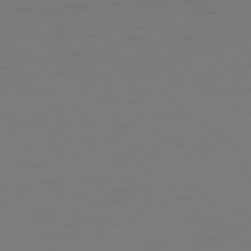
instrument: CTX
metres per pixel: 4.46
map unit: Hpe
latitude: 75.1214
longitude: -127.4616
